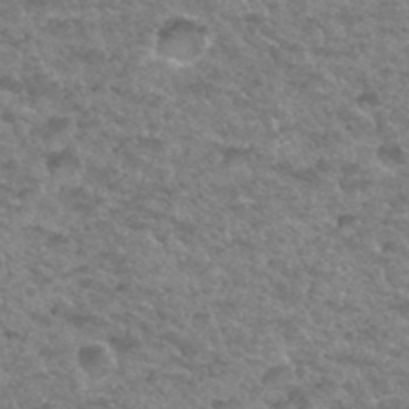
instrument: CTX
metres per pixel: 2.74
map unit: Hto
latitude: 34.1200
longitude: -49.2348
